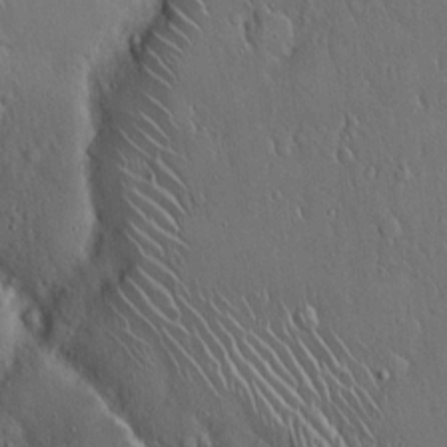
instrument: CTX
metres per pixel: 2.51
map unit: Hto
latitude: 17.7450
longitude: -58.5546
